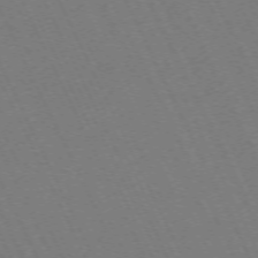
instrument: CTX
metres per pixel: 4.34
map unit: Hpe
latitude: -71.4832
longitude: 12.7463
